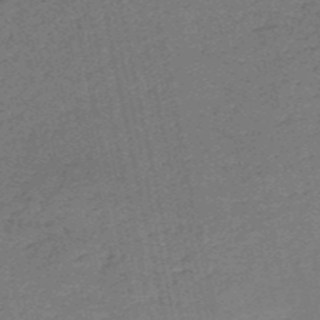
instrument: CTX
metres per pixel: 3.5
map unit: HNb
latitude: -53.8422
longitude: -39.7450
